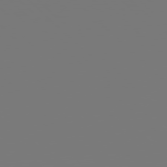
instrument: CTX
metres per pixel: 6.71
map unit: Hpe
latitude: 77.7260
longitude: -176.8380
